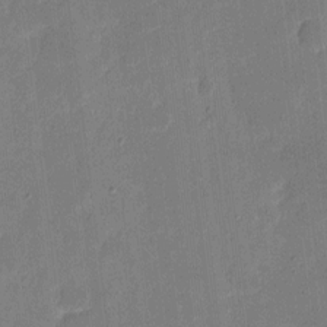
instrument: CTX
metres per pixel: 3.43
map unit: eHh
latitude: 6.7624
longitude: -66.7813
